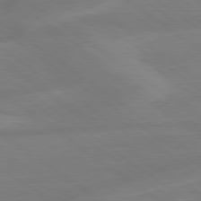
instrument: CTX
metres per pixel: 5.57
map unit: lApd
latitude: 79.1403
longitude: -142.1389
